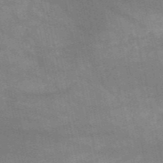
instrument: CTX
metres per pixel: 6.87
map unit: HNb
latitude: -52.8974
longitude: -39.9906
